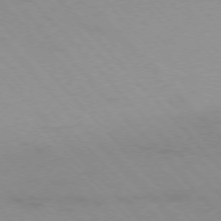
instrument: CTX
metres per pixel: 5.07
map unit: Ap
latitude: -76.8219
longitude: -61.0836
